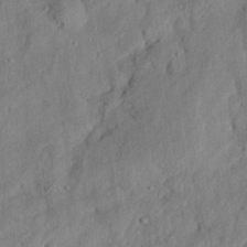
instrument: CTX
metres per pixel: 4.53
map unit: eHh
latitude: 24.8569
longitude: -79.7828
